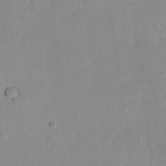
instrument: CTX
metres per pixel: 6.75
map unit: eHh
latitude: 20.7624
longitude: -69.2159
